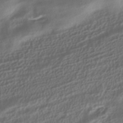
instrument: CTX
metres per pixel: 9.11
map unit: HNhu
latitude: -41.3321
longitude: 106.8975
